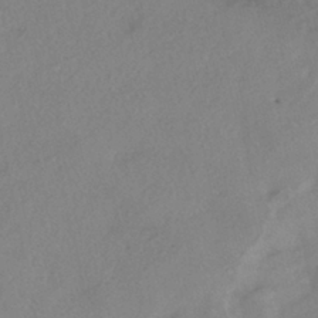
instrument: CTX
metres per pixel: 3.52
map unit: eHh
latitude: -42.0849
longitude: 122.2929
